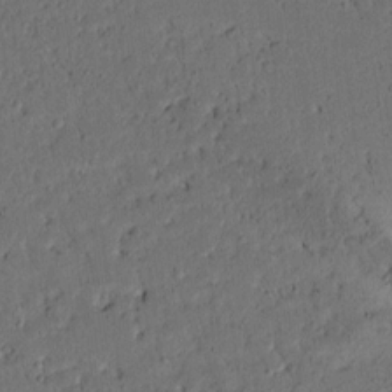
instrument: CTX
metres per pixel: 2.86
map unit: lAvf
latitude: 9.3482
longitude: 166.6329
